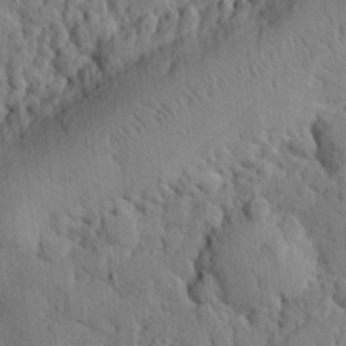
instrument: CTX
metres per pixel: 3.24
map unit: eHh
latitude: 26.7057
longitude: -77.6882
